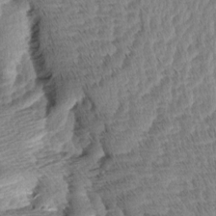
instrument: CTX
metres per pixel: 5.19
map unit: Aa
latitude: 8.4223
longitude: -137.4805
